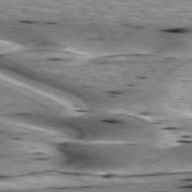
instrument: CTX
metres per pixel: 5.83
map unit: lApd
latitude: 75.8205
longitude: -59.6316
